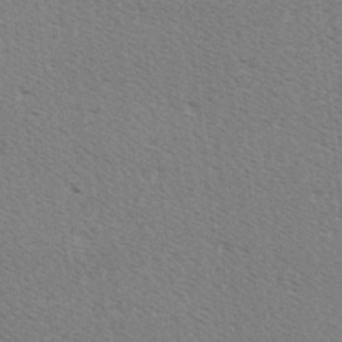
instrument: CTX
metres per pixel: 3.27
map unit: Hve
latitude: 2.5545
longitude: -125.0080
